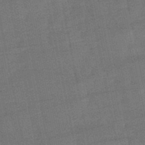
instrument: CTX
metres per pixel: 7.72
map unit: eHb
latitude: -50.0850
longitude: 78.2361
